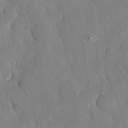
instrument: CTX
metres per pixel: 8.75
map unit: eHh
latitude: 28.0633
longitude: -79.8773
